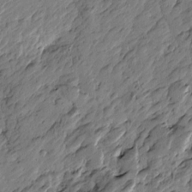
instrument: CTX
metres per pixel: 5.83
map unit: Htu
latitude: -2.8219
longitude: -178.7813
